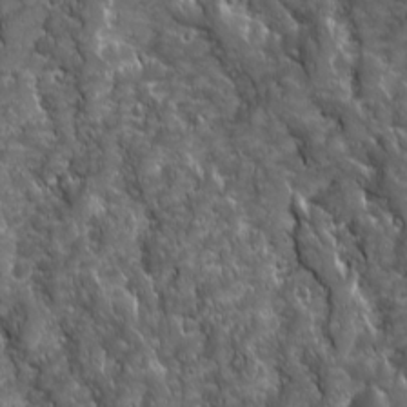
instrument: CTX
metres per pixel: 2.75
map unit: Ave
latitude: 16.0633
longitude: -132.9514
